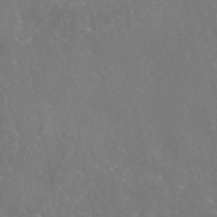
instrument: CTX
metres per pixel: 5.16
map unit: eAb
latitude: 46.5357
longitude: 110.7841
